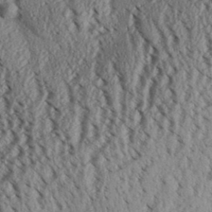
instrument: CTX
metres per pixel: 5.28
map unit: Aa
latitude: 31.8395
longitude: -136.7813
